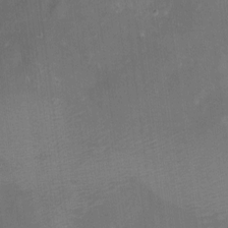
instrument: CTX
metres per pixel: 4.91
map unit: eHh
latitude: 4.0255
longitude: -69.3671
